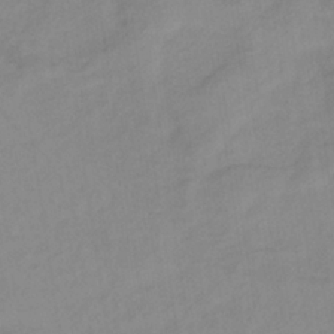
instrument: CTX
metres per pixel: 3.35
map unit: lHb
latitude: -34.8030
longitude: 72.8786
